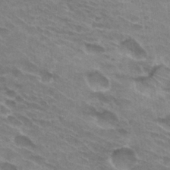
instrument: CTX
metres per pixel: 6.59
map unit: Hto
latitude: 30.9325
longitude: -44.6868
